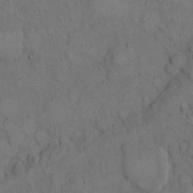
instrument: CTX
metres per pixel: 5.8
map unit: Hto
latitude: 9.7639
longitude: -60.6490
